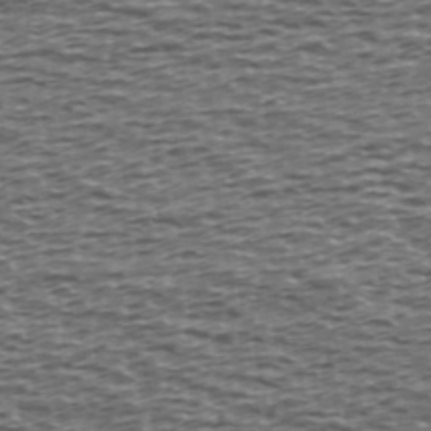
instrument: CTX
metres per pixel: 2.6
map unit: Ave
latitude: 39.7072
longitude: -112.9325
